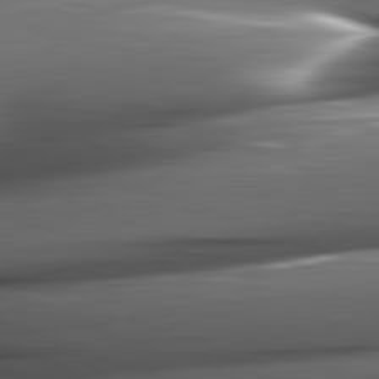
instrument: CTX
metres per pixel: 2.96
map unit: lApd
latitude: 82.4034
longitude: -144.1578
